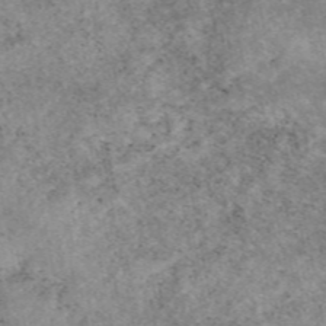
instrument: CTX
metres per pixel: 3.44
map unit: eAb
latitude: 48.5924
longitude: 121.1620
